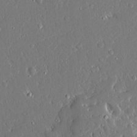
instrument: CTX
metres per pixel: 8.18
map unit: Ave
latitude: 16.1011
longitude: -140.6868
